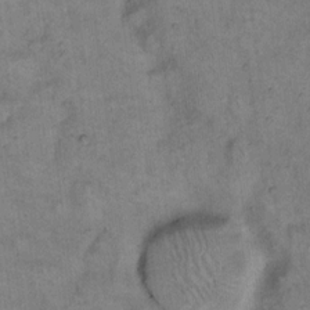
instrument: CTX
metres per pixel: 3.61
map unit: eHh
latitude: 15.4427
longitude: -64.9892
